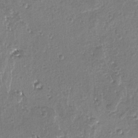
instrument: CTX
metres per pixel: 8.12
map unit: lAvf
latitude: -4.9541
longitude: -113.6316
